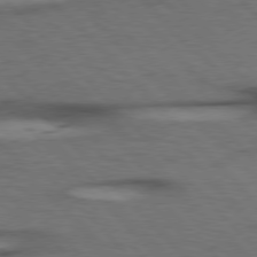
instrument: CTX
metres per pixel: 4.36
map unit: Hpe
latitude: 77.1025
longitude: -154.4412
